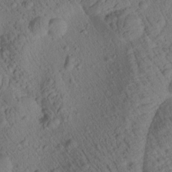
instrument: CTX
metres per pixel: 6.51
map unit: Htu
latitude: 2.8569
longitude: 178.1605
